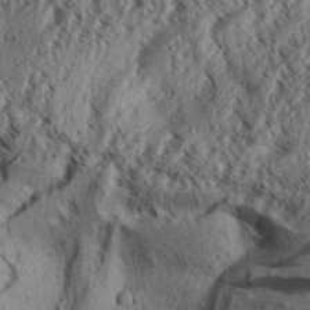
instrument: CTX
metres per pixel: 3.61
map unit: Aa
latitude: 31.5938
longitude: -136.6680
